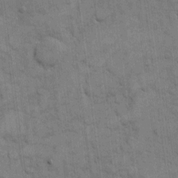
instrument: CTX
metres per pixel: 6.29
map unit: eHh
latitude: 12.3845
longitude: -65.5560
